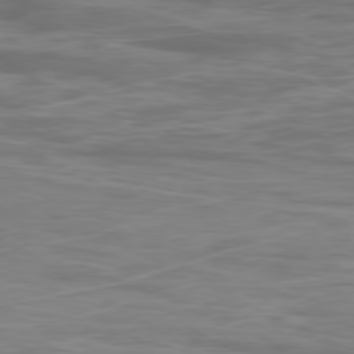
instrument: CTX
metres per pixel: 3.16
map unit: Ap
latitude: -79.1242
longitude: -75.4049
